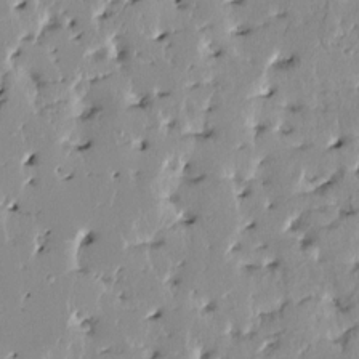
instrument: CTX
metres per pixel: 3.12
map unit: HNhu
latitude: 3.4237
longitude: 6.2739
